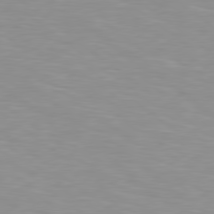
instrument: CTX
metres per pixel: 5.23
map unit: Hpe
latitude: 78.6302
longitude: 175.4643
